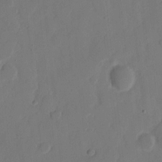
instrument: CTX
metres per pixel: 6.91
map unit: eHh
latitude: 9.5749
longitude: -67.8772
